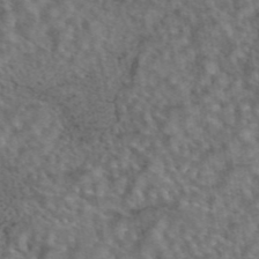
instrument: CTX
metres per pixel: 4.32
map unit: eAb
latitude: 43.9528
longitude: 108.7085
